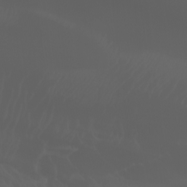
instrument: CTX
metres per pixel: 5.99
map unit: Nhu
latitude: -7.2754
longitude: -74.0633
